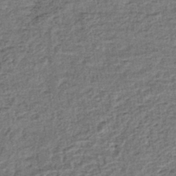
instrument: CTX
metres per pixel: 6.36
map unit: lHb
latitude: -41.0297
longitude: 62.8786
